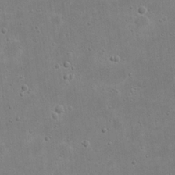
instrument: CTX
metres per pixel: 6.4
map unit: eHh
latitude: 20.6113
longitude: -69.5749
